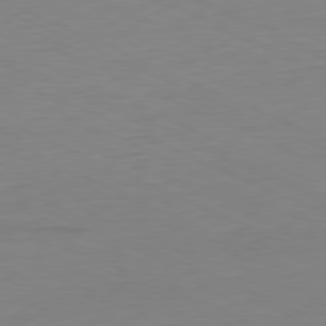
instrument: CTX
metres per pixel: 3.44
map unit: Ap
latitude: -81.1053
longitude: -59.7828
